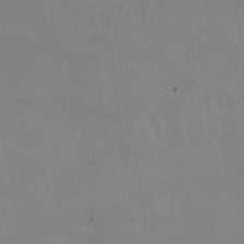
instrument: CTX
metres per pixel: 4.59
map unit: HNhu
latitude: 2.6679
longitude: 6.7274
